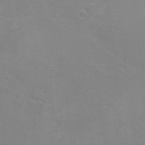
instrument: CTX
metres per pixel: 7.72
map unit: Ht
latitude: -5.2376
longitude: -35.0647
